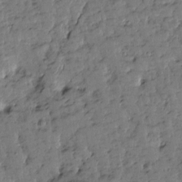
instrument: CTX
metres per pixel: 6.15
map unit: Htu
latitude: -0.1606
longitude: -179.2159
